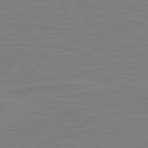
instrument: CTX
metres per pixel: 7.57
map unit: lApd
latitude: 81.6694
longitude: -171.9906
